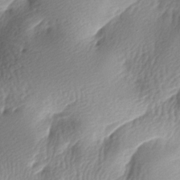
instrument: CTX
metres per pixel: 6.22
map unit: lAa
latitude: -8.3117
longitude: -127.1781
